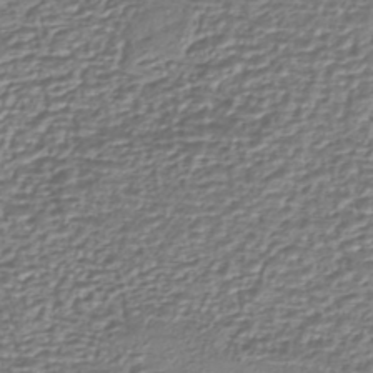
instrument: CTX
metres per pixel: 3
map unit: eHh
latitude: -43.3887
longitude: 122.2173
